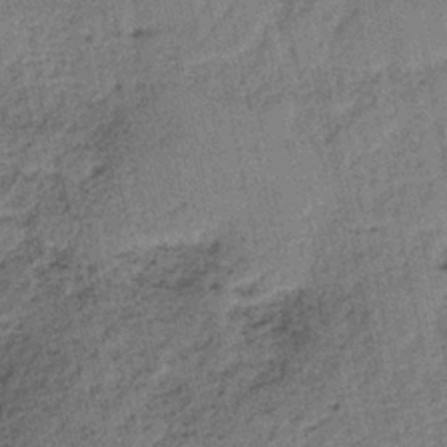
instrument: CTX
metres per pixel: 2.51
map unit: HNb
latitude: -35.8800
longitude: 56.0283
